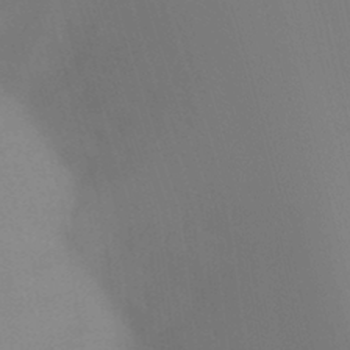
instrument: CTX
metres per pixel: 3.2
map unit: Ht
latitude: -8.6896
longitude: -31.3104
